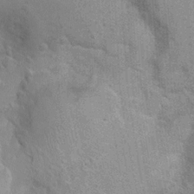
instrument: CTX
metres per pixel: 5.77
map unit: Ht
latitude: -1.7856
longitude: -15.8206
